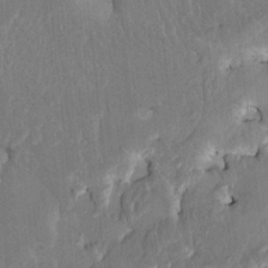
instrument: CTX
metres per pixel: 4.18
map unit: HNhu
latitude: 4.5546
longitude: -7.3671
